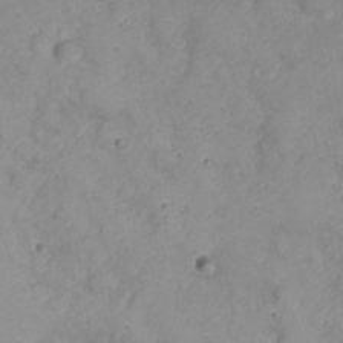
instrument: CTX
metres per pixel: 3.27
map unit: Nhu
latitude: 23.2915
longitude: -59.9906
